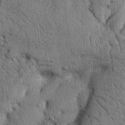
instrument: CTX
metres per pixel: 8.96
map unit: Nhu
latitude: 20.5357
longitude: -76.3278
